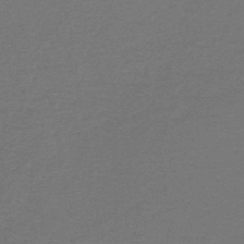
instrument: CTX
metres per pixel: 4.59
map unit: lHb
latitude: -45.8989
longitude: 71.8611
